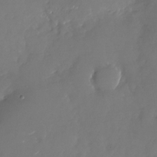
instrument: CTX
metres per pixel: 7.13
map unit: Nhu
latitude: -26.6707
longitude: -73.6694
